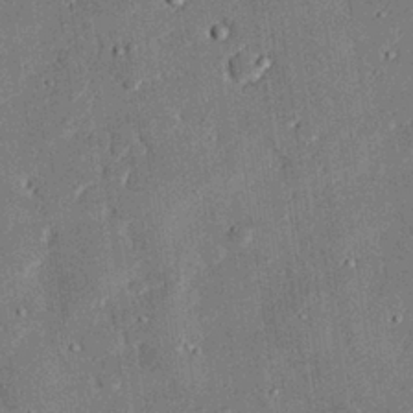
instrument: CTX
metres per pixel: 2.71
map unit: eHh
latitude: 27.6316
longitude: -81.7450
